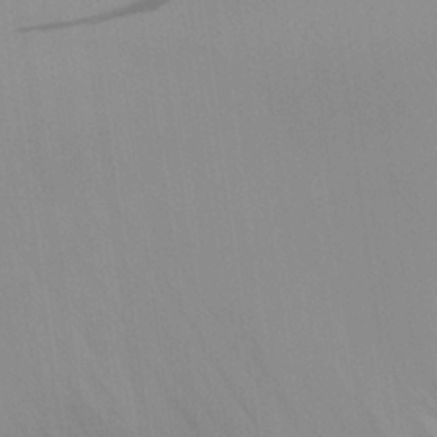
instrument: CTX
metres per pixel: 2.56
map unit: Aa
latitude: 25.6316
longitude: -132.5546
